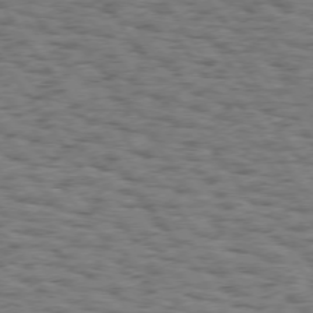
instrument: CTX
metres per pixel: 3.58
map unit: Hpe
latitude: 74.1956
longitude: -134.7057
